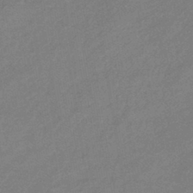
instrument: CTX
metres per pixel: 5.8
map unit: eHb
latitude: -41.6911
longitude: 83.7289
